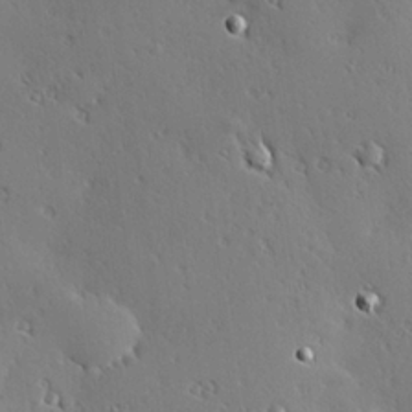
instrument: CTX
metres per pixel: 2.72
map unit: Hve
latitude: 25.0836
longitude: -92.3278
